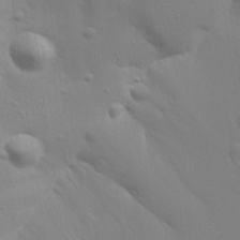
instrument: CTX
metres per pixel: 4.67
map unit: Aa
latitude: 26.6680
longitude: -131.1970
